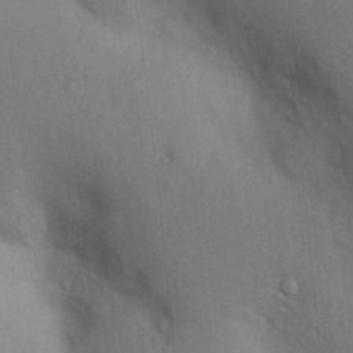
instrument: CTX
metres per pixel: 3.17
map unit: Nhu
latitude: 11.5182
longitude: -28.2144
